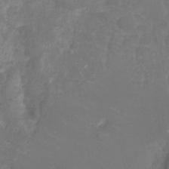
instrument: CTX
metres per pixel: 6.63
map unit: Nhu
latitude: -12.4629
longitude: -41.8583
